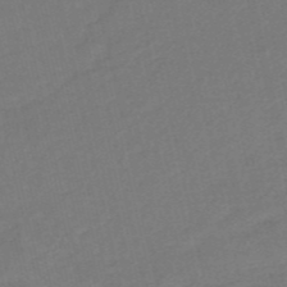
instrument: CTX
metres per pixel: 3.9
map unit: HNb
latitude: -52.9163
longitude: -48.6679
